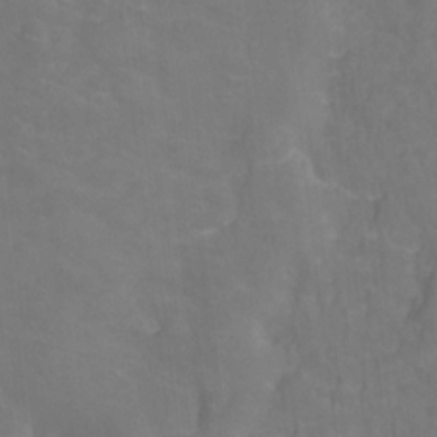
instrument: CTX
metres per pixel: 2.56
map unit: Hto
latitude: -1.7856
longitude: -34.7813
